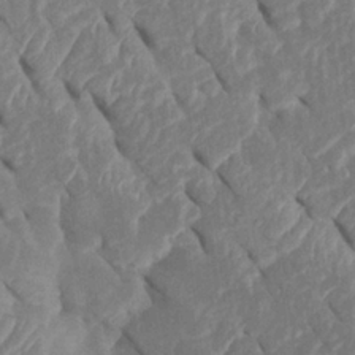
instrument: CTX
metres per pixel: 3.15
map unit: Htu
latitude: 1.6316
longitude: 147.3320
